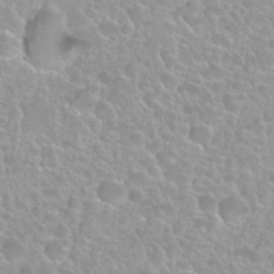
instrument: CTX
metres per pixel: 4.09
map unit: Nhu
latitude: 27.9339
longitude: -52.3467
